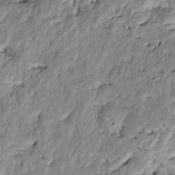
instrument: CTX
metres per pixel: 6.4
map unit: Htu
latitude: -6.5007
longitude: 154.5385
